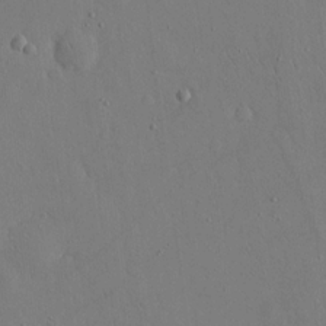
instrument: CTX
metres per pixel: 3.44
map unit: eHh
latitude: 15.6316
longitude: -70.7624
